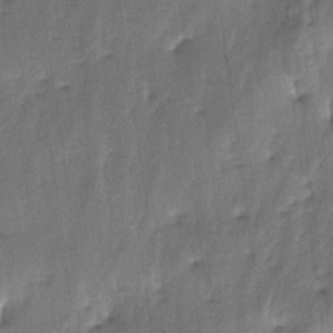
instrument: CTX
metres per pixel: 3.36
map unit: lAa
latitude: -4.8975
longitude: -124.9892
